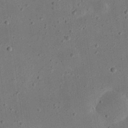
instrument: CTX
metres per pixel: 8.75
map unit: eHh
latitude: 24.1388
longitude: -68.7246
